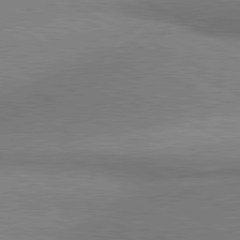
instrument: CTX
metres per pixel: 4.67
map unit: lApd
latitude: 80.7624
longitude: 164.6330
